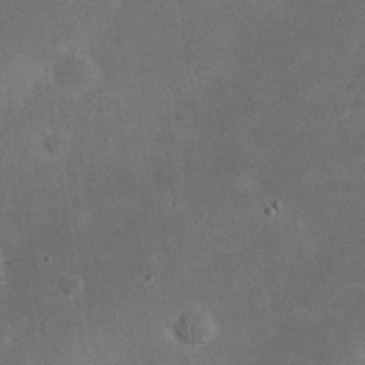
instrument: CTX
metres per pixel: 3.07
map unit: eHh
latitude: 24.8569
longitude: -68.4223
